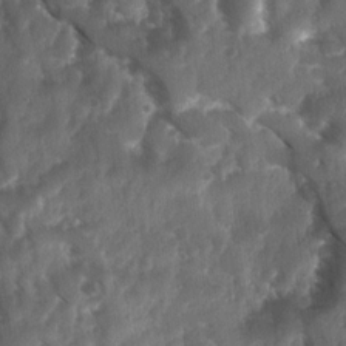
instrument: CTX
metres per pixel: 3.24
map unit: Ave
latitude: 17.6694
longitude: -131.5183
